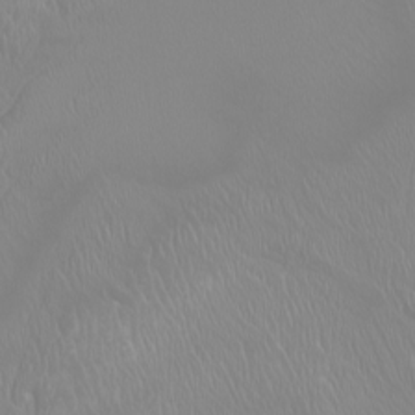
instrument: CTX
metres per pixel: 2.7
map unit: Htu
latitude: -6.0850
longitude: -72.1200
